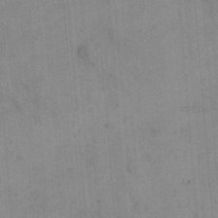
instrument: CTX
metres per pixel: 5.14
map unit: eHh
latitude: 24.8569
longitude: -65.4615
